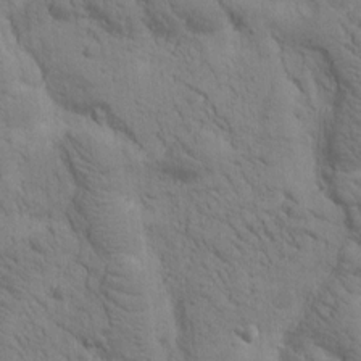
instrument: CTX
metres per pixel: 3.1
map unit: Htu
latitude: -0.7653
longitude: 174.0849
